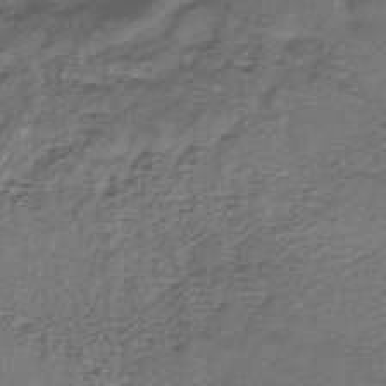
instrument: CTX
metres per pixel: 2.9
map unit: lHb
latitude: -35.6344
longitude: 60.8597
